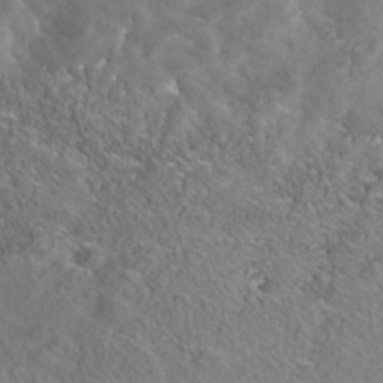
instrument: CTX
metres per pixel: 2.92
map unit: Nhe
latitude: -40.9919
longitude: -99.4237
